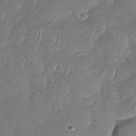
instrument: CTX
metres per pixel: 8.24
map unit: Nhu
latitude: -30.1039
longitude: -59.9717
